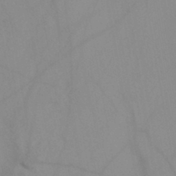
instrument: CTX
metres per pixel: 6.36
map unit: HNb
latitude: -44.5763
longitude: -41.2914
